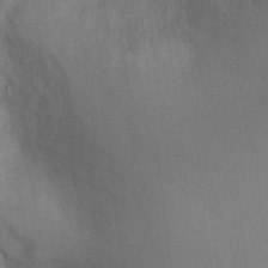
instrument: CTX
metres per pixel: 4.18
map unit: Ht
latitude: -4.2928
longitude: -24.3278
